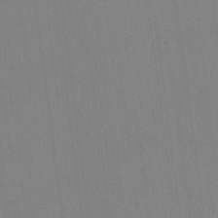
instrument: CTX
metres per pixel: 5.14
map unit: Hto
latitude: -13.1242
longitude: -40.2333
